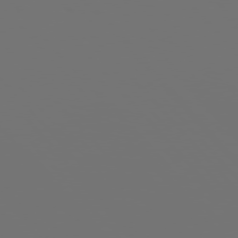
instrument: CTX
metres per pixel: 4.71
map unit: Hpe
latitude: 76.1200
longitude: -141.8772
